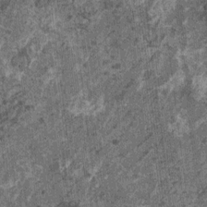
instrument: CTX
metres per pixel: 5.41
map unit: HNhu
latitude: 0.5356
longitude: 5.2376
